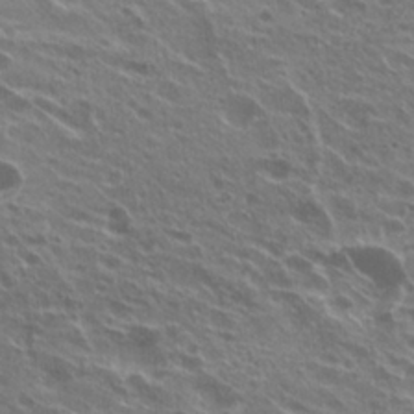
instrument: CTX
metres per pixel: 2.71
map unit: Hto
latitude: 24.7435
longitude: -39.9717
